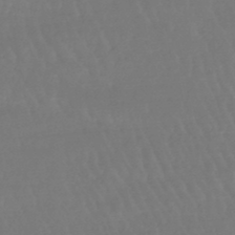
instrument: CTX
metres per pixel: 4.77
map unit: eHb
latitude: -46.7463
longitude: 79.2754
